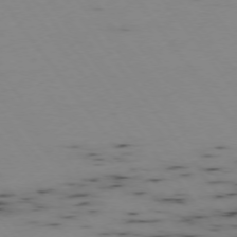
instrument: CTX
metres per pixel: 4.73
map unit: Hpe
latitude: -74.5196
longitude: 3.2564
